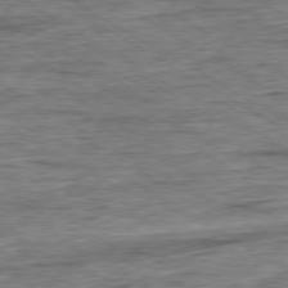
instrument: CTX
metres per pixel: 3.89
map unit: Ap
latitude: -79.5021
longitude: -84.1767
